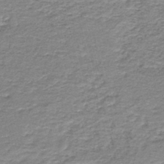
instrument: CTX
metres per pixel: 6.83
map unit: HNb
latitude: -44.1984
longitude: 51.1998
